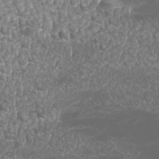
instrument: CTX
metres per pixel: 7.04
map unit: Htu
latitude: -6.5007
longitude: -73.1781
